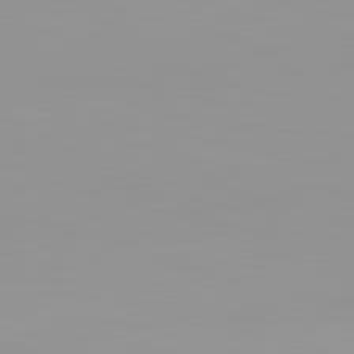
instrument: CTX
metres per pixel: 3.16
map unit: lApd
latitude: 83.2348
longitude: -135.1214
